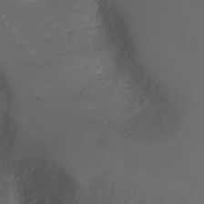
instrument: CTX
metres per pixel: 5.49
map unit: Nhu
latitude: -5.9556
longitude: -79.4994
